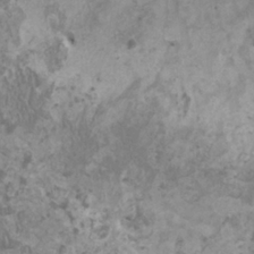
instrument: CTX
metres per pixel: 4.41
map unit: HNhu
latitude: -1.1809
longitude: 2.3684
